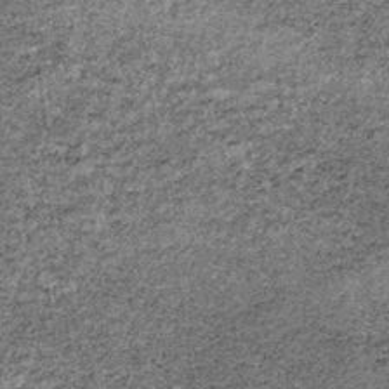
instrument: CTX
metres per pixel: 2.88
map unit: lHb
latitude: -37.7855
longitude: 66.6708
